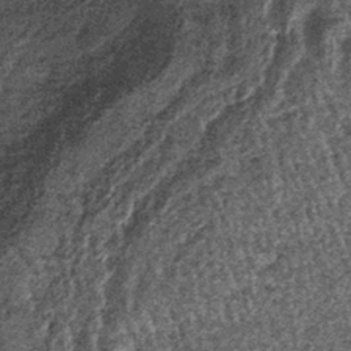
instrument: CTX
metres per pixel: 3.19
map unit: lHb
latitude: -38.7463
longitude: 66.6708
